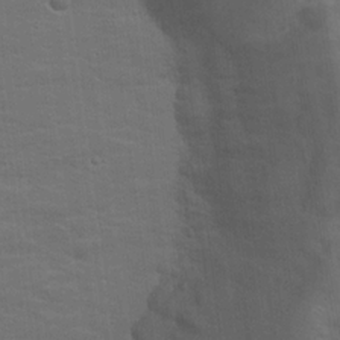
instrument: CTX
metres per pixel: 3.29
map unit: Hto
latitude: 17.5560
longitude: -38.4412
